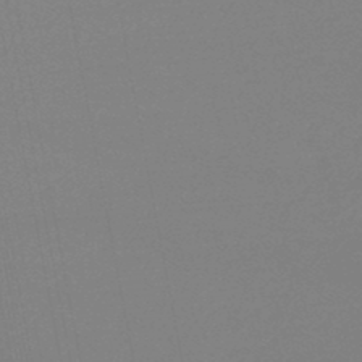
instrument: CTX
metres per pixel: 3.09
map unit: lHb
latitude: -46.4440
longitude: 69.3509
